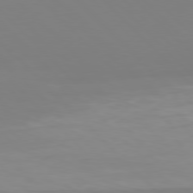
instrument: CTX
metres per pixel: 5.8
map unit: Hpe
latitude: 77.3292
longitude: -175.0459
